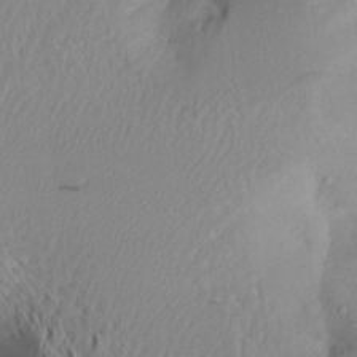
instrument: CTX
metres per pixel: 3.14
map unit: Aa
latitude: 20.4412
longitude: -146.1767
